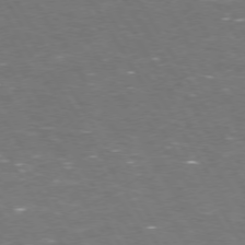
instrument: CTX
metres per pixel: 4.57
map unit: Hpe
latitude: 72.6113
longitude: -124.3278
